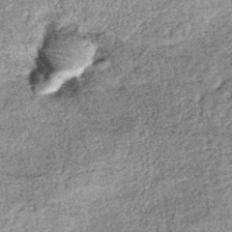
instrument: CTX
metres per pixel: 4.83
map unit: lHb
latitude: -36.1227
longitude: 66.1228
